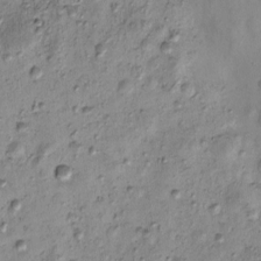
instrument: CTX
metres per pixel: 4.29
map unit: eHh
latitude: -0.3496
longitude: 15.9745
